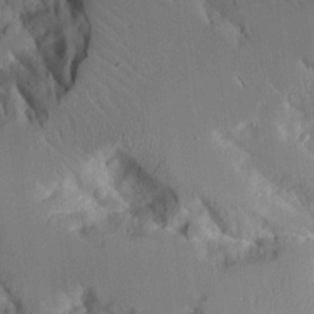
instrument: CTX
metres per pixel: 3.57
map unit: Aa
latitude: 11.3671
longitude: -125.8394
